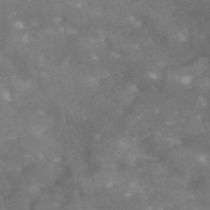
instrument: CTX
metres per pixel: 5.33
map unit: ANa
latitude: 45.7638
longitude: 27.0297
